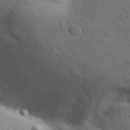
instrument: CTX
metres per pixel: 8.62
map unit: Aa
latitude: 31.4805
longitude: -146.4223
